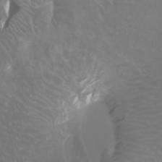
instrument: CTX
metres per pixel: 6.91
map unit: Htu
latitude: -4.6707
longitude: -89.2348
